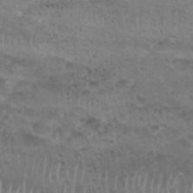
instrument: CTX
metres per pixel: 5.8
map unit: Nhu
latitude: 27.3293
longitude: -53.4805
